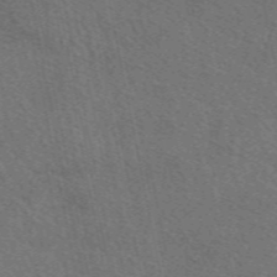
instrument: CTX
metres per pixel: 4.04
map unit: eAb
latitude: 50.6868
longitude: 110.2928
